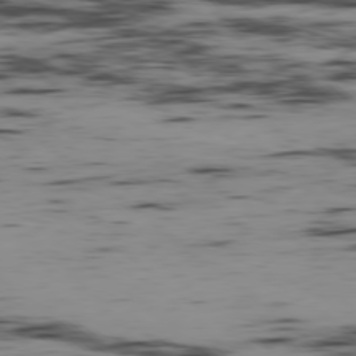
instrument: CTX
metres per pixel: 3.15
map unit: Hpe
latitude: -79.0297
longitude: 12.8219
